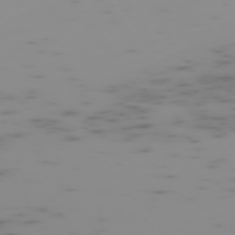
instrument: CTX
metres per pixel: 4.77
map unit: Hpe
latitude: -73.8989
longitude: 6.9163
